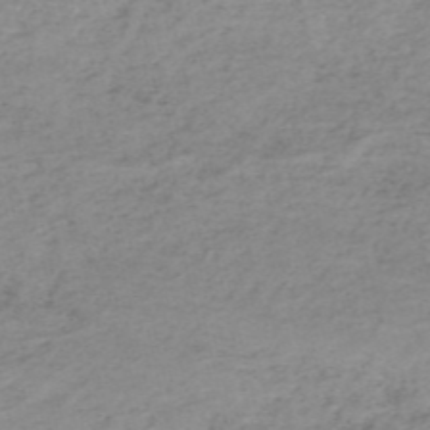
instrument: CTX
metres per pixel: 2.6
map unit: HNb
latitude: -52.1416
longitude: -52.6302
